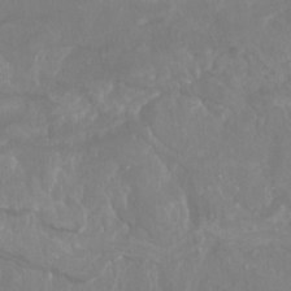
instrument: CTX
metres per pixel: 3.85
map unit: Nhu
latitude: -13.7100
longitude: -64.5735
